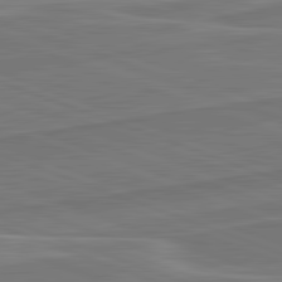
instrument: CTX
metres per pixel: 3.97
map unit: lApd
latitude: 82.2900
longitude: 140.1039
